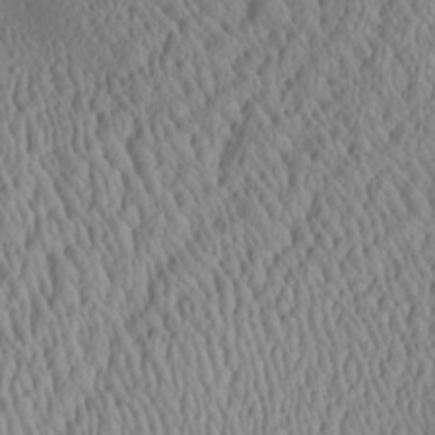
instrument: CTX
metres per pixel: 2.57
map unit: Aa
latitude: 25.4426
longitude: -135.5560
